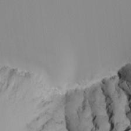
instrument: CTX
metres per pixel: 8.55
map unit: Nhu
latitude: -4.5762
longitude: -93.9150
